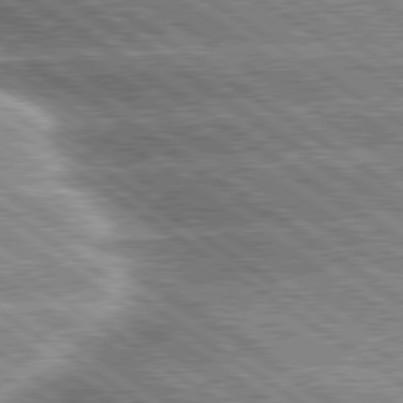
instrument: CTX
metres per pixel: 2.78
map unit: lApd
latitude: 79.9339
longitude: -135.7260
